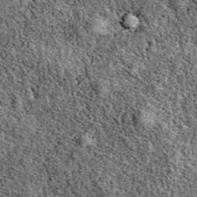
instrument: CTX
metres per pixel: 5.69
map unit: eAb
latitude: 39.0647
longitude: 110.9542
